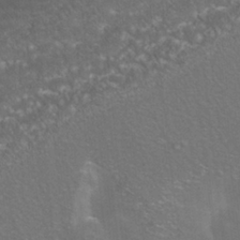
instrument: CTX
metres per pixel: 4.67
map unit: Nhe
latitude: -38.7274
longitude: -119.1592
